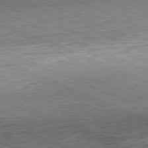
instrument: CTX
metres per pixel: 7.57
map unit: Hpe
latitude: -81.9367
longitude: 11.7856
